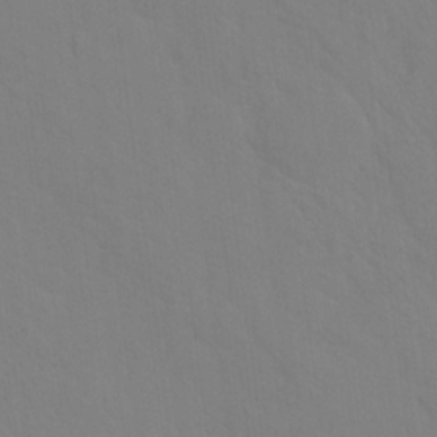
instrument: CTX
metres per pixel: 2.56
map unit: Hto
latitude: 18.5356
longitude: -39.6883
